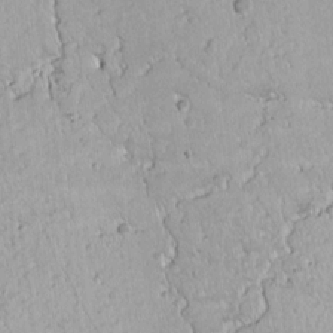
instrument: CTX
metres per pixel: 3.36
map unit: eHh
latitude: 3.8772
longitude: -78.6869
